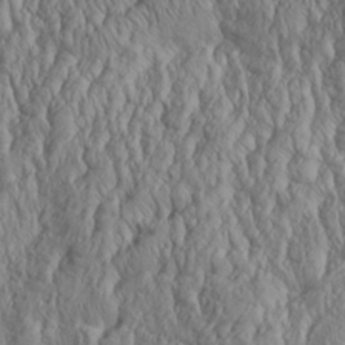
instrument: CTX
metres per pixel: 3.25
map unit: Aa
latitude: 30.7247
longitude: -136.4601
